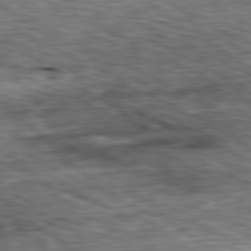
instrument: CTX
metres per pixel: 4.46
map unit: Ap
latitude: -81.1053
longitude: -71.1781
